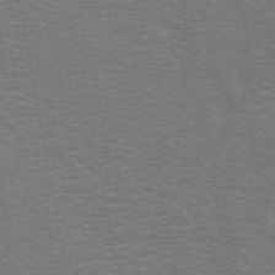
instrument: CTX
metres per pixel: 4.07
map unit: ANa
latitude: 44.6868
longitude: 26.0472
